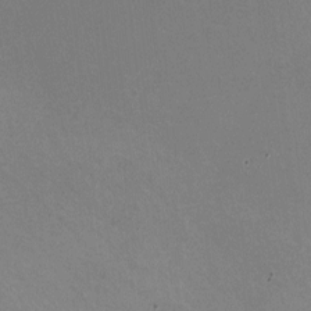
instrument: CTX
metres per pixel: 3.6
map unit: HNhu
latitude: -0.5007
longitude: -2.2144
